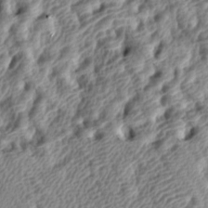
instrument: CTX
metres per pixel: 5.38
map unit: lAa
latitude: -5.0108
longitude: -122.9136
